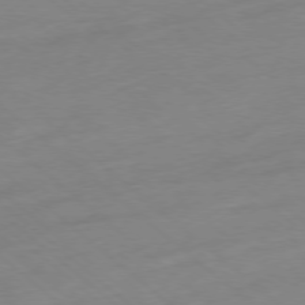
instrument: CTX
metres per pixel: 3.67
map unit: Ap
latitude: -78.0661
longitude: -99.1214
